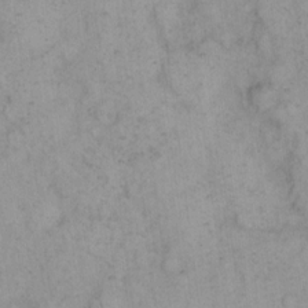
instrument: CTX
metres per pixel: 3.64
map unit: eHh
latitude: 15.4049
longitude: -66.2522
